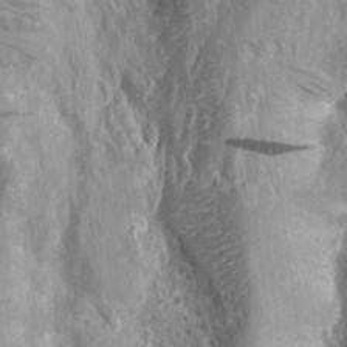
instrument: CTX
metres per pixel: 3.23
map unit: Nhu
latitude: -4.7274
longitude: -150.3467
